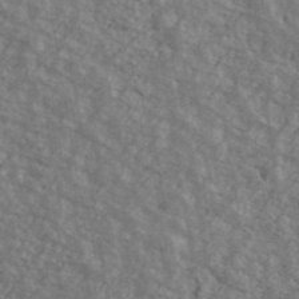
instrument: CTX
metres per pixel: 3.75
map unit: Ave
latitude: 40.7435
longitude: -109.3859
